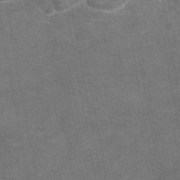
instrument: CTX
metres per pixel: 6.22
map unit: eAb
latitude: 44.9136
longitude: 105.9178
